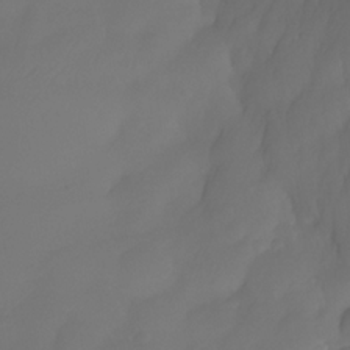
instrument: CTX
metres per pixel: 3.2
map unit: Nhe
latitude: -33.6344
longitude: -145.2348
